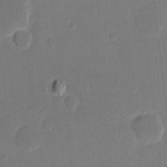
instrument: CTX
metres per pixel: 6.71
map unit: eHh
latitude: 9.7072
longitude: -68.0822
